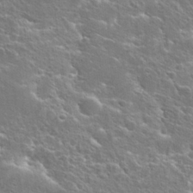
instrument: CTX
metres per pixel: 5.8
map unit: Hto
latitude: 25.5938
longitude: -44.6868
